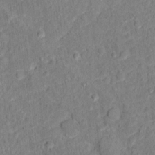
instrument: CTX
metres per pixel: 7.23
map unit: Hto
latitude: 12.3467
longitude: -38.2900
